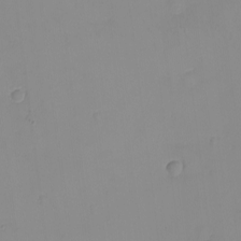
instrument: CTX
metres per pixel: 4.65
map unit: eHh
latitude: -9.1809
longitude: -66.3845
